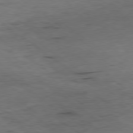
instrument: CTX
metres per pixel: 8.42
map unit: Ap
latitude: -79.3131
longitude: -73.2537
